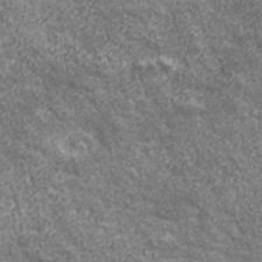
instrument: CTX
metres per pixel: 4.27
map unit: eHh
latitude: 43.3671
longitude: -88.6869
